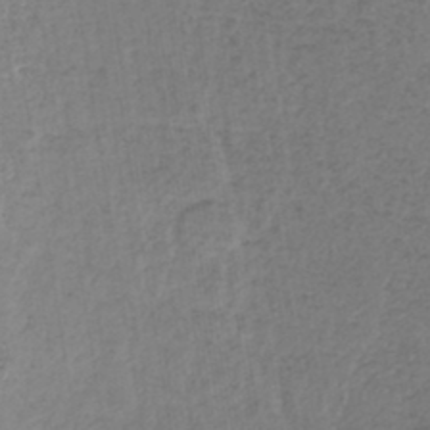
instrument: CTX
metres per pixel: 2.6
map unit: lHb
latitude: -42.9730
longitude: 71.1809
